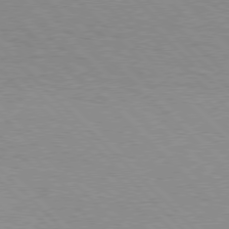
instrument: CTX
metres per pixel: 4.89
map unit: Hpe
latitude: 77.0458
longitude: -153.1970
